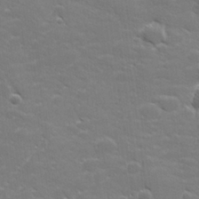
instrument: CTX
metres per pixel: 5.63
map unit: lHvf
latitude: 25.9339
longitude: 142.0850
